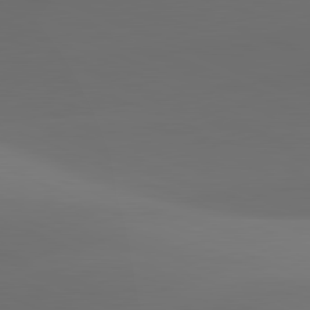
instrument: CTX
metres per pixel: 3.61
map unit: lApd
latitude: 81.8016
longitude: 143.9745
